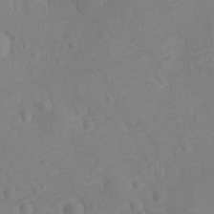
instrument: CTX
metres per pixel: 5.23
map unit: Ht
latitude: -9.6911
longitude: -23.3104
